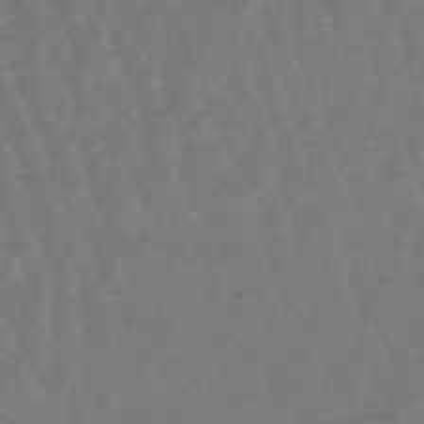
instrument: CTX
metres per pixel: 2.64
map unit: eHb
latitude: -49.5588
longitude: 72.6140
